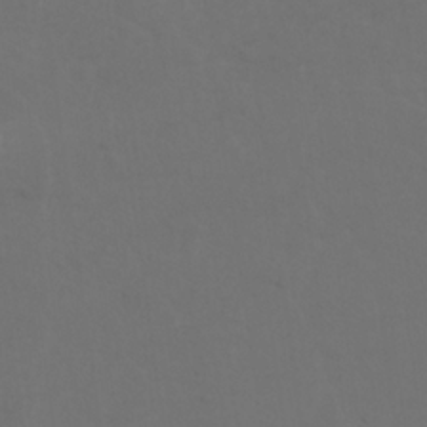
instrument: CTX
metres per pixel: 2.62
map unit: Nhu
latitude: 22.5546
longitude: -65.4804
